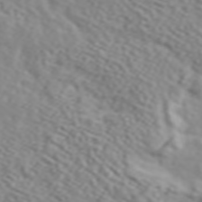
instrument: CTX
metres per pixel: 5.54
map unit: ANa
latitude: 45.6127
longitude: 49.2754
